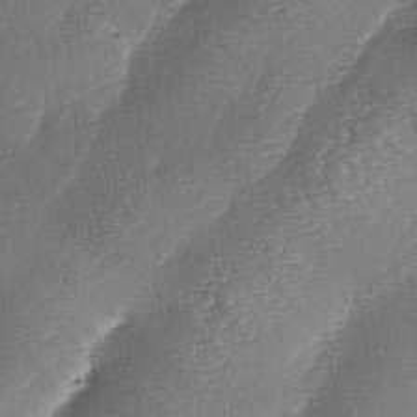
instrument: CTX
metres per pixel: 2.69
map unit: lAa
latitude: -4.0661
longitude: -129.0458
